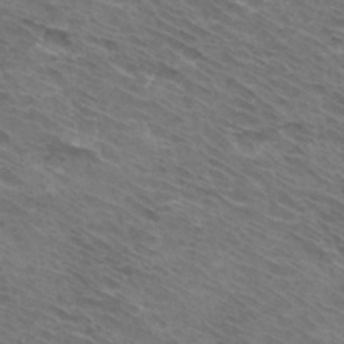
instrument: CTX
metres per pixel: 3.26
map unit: Hto
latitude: 33.4426
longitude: -41.1403
